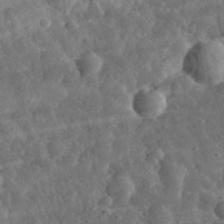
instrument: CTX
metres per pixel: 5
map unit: eHh
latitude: 33.3482
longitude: -78.7624
